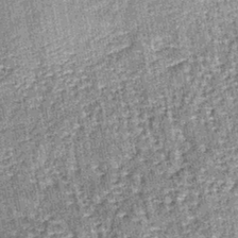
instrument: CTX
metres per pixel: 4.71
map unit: lHb
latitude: -38.3873
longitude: 64.7086
